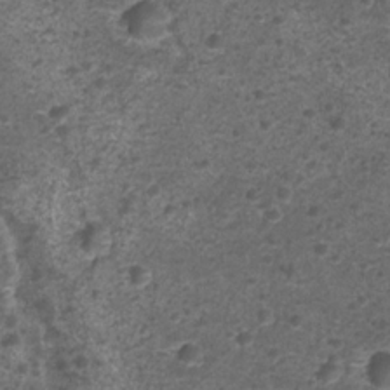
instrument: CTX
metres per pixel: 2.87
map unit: Nhu
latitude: 2.5545
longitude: -15.6694
